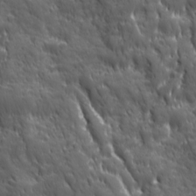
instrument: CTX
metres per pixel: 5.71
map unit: Ave
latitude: 19.2726
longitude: -133.0836
